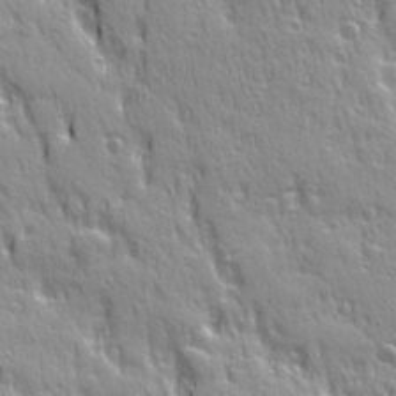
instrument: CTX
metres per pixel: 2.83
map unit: Ave
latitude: 21.8961
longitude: -135.6316
